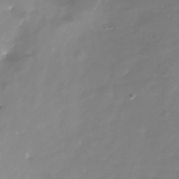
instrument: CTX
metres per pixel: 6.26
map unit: Nhu
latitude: -29.3132
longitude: -77.9150
